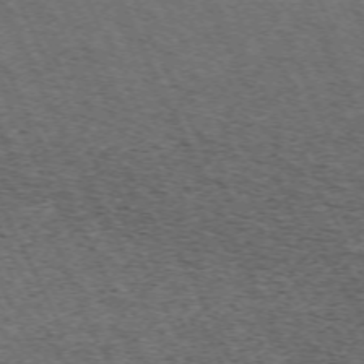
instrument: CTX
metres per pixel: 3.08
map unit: Hpe
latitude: -70.6141
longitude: 11.3510
